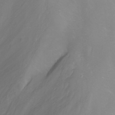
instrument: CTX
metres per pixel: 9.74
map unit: Nhu
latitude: -5.1998
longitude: -80.2522
